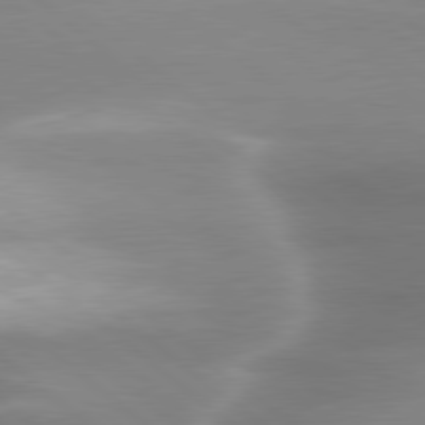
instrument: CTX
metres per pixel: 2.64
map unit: lApd
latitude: 79.8773
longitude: -117.3860
